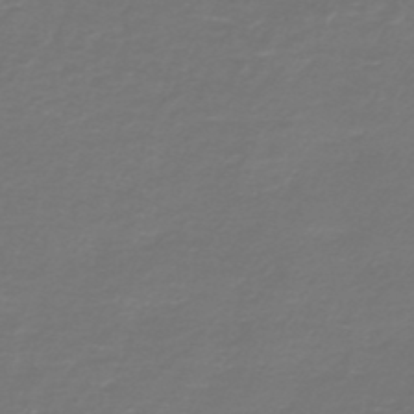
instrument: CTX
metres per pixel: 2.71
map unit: HNb
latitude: -47.4454
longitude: 53.2753
